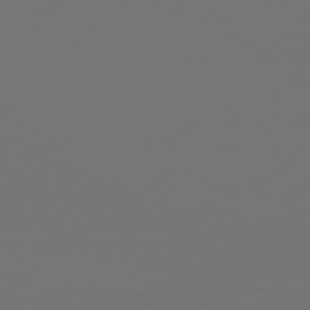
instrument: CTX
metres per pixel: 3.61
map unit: Hpe
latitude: 77.8205
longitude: -122.4601
